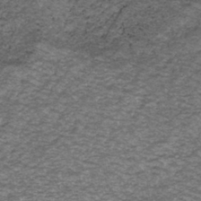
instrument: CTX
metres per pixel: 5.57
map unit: ANa
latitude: -42.5951
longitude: 108.5385
